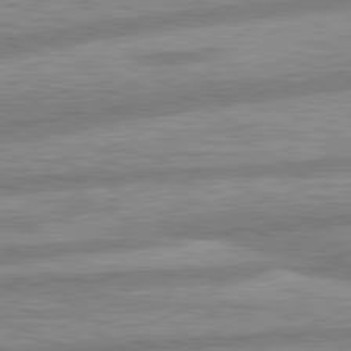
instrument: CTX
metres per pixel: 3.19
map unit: lApd
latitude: 80.3278
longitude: -167.0080
